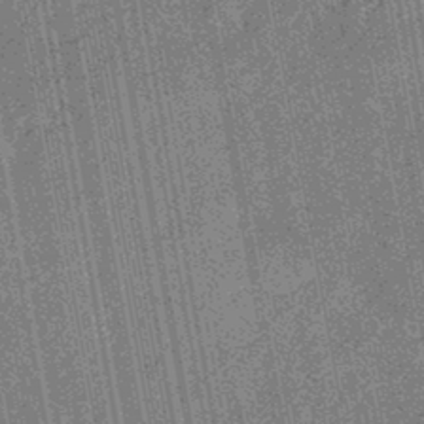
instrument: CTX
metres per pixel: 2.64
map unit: eHb
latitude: -43.8422
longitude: 86.0661
